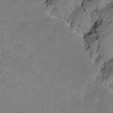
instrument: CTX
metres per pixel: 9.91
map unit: Nhu
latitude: -12.4818
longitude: -74.6113
